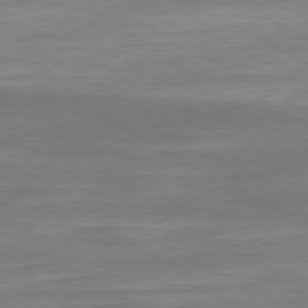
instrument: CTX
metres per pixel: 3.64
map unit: Ap
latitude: -81.2754
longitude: -77.7449
